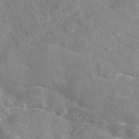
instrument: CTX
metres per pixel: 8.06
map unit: eAb
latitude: 48.5357
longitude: 113.4455
